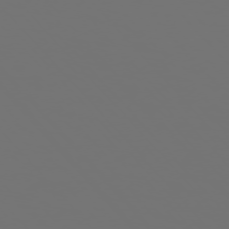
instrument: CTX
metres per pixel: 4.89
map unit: Ap
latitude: -76.1795
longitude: -63.4049
